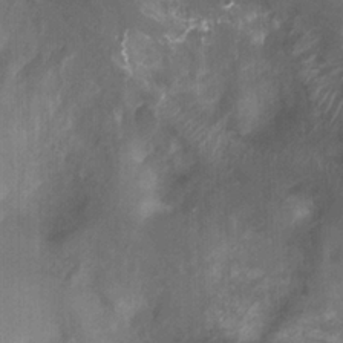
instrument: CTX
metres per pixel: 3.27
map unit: Ht
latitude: 3.0080
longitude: -19.6882
